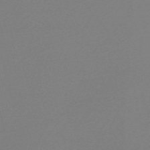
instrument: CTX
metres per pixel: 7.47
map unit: Nve
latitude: -56.4440
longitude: 62.0283
